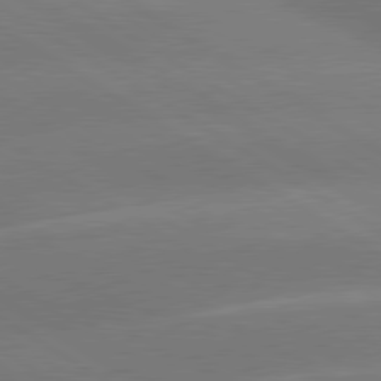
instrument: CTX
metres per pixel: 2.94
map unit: lApd
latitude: 80.2711
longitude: -145.7072
